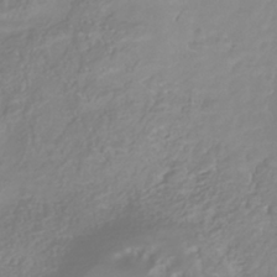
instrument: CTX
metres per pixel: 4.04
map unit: Nhu
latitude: -41.3132
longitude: -84.4034
